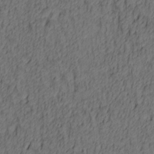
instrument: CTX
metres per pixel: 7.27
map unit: lAa
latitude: 4.5357
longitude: -114.6112
